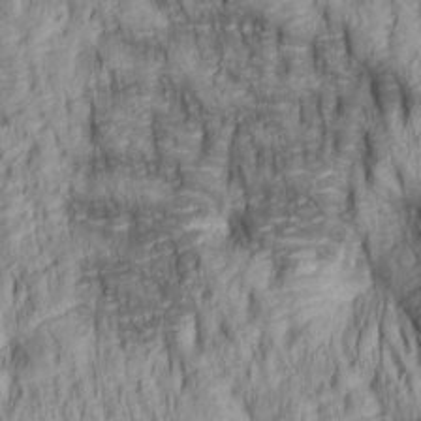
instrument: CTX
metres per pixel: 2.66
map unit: lAa
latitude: 6.2900
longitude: -115.2914
